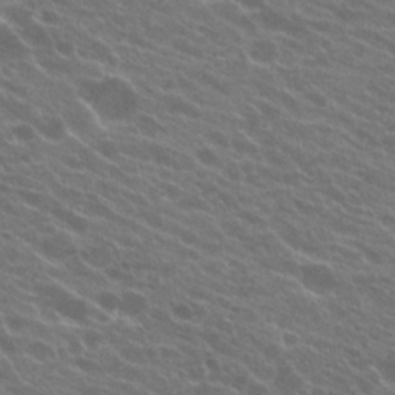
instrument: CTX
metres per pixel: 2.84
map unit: Hto
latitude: 23.9528
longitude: -37.7261
